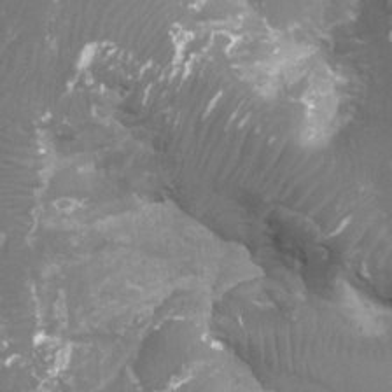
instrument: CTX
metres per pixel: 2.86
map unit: Htu
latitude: 2.8380
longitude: -20.1389
